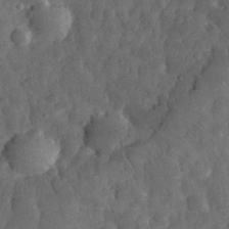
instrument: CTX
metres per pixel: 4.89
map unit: eHh
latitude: 31.1026
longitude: -69.4049
